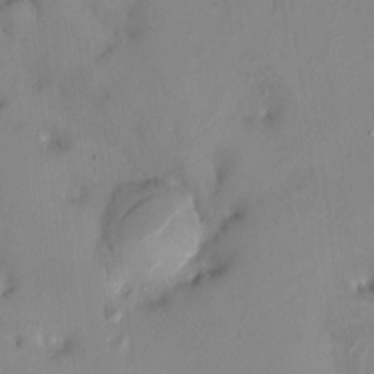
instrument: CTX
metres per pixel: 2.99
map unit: HNhu
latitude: 7.2348
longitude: 4.8786
